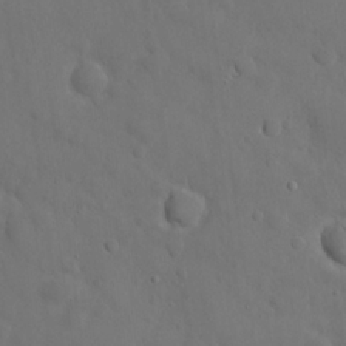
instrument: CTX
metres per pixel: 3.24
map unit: eHh
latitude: 21.9717
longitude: -62.9325
